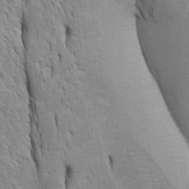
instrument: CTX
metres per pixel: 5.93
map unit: Htu
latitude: -4.6329
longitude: 151.1053
